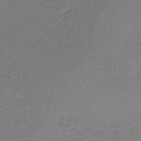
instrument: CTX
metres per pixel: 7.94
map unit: eAb
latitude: -36.3306
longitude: 53.1809
